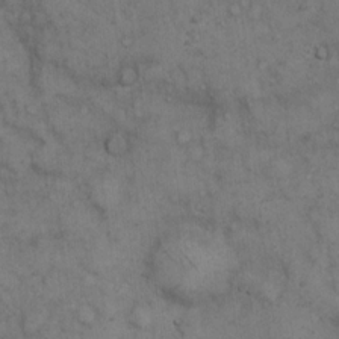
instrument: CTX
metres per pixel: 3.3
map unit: eHh
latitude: 12.7246
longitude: -62.9136
